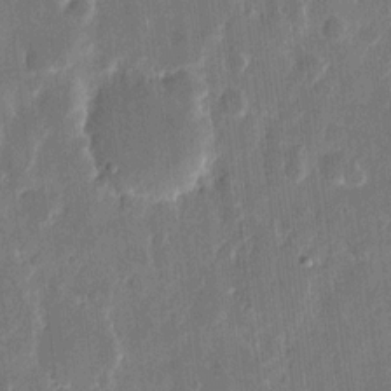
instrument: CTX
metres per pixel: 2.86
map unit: eHh
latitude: 11.7450
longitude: -70.1389
